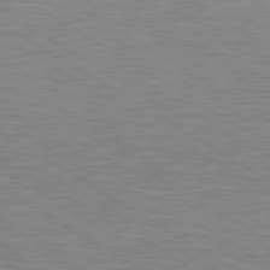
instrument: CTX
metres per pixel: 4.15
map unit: lApd
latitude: 81.1403
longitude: 160.6141
